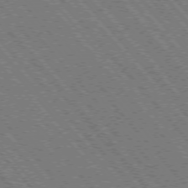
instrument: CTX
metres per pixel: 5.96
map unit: Hpe
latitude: -75.9745
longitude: -16.1578
